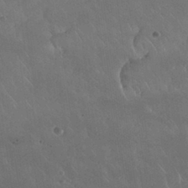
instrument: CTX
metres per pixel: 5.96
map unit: Nhu
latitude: 30.8758
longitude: -56.7813
